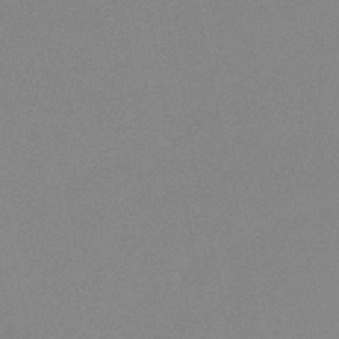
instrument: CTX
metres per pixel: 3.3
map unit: lHb
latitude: -48.1984
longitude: 64.4629
